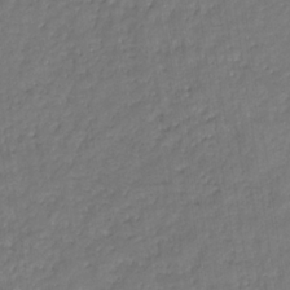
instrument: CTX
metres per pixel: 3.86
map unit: eHb
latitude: -30.8597
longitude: 71.9556
